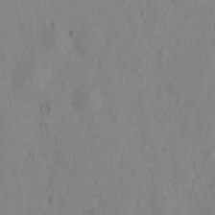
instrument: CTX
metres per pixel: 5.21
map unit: eHh
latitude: -0.3685
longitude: 16.1606
